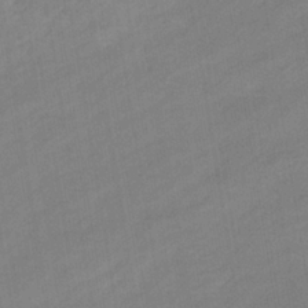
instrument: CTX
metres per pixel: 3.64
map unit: eHb
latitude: -37.2376
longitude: 79.6155
